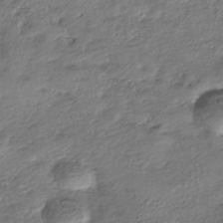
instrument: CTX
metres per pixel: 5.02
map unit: eHh
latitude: -42.5195
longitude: 122.9542
